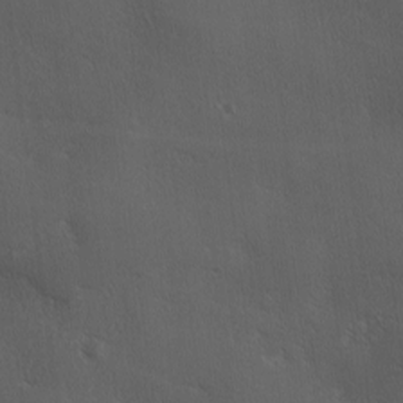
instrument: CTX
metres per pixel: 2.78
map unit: Ave
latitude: 0.6679
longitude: -114.1010
